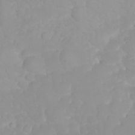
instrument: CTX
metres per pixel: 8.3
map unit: eHh
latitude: 31.9151
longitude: -64.3845
